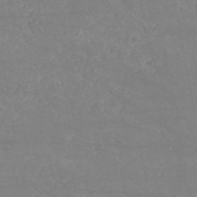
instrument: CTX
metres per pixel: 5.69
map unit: HNb
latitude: -54.0850
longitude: -34.4223
